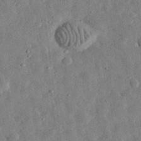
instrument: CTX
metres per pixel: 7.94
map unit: eHh
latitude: 32.9514
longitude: -75.5182
